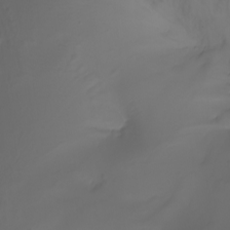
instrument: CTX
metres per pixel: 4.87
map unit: Nhu
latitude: -8.1795
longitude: -80.4979
